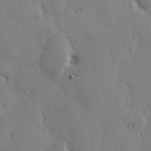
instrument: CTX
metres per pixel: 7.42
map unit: Hve
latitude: 27.1214
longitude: 150.2739
